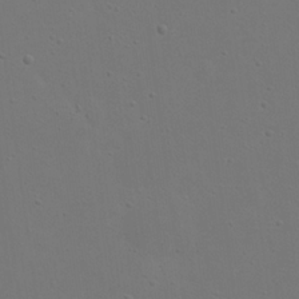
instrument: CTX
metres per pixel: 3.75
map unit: eHh
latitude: 23.6883
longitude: -69.4804
